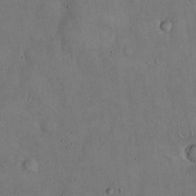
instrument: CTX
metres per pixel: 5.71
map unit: Hto
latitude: 15.1593
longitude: -60.3467
